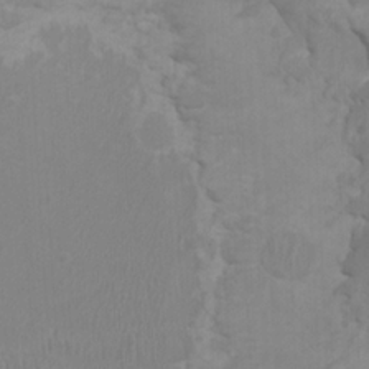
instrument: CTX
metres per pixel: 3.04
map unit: HNhu
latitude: 2.6868
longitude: -2.2900
